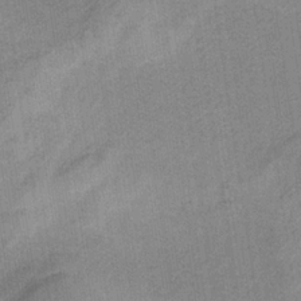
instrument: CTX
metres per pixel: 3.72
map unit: HNb
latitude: -33.0676
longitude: 62.5951
